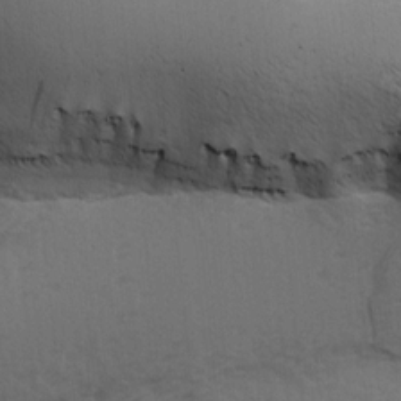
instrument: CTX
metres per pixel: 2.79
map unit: Ave
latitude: 14.4979
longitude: -105.1970
